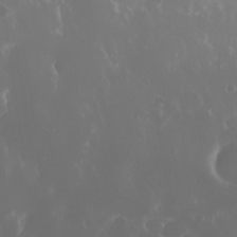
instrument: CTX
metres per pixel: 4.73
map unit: Nhu
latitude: 30.2901
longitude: -58.8569
